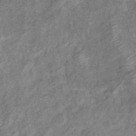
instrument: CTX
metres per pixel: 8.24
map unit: eHb
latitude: -38.3495
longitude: 77.6155
